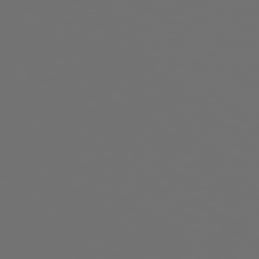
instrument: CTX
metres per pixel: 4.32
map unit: lApd
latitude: 79.0459
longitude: 176.0850
